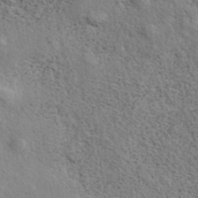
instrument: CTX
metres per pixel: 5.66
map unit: eAb
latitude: 39.4426
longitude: 113.4455
